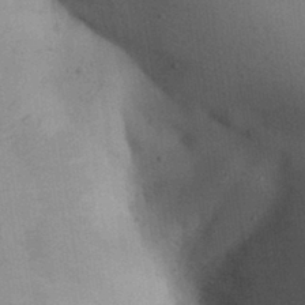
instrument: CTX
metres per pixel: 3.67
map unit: Aa
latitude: 31.9528
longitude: -145.3104
